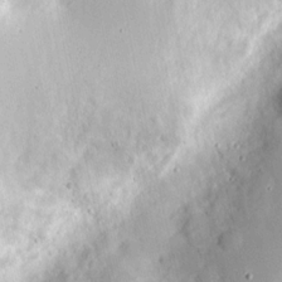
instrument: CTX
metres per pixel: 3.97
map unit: eHh
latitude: 8.9892
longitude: -70.7435
